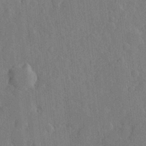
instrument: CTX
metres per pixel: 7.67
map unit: Hve
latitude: 24.9324
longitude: 149.2943
